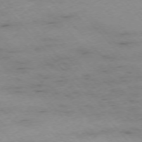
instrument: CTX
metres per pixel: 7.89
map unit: Ap
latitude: -75.6533
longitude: -87.9150
